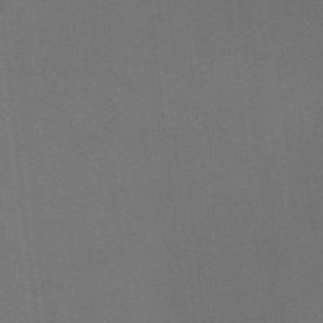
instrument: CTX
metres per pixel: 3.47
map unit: HNb
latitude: -44.4440
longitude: -43.6505
